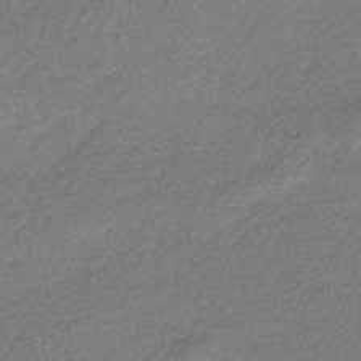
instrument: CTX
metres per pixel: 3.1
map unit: eHb
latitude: -45.2376
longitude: 88.7652
